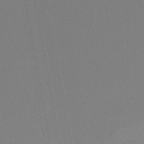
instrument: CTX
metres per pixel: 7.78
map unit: lHb
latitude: -46.6329
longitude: 67.1620
